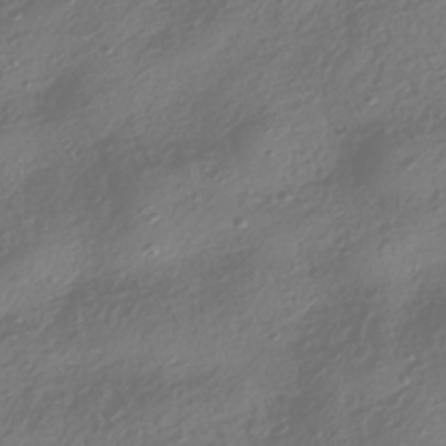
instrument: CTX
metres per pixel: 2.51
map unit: HNhu
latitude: -42.1227
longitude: 106.4629
